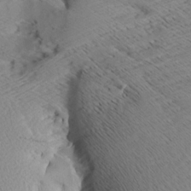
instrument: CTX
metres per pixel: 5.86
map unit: Aa
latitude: 8.5168
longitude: -140.4034
